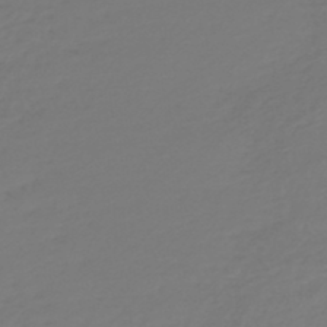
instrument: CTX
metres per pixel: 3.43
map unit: lHb
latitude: -47.0675
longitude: 65.5399
